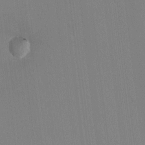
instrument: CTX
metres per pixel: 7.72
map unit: HNhu
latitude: -1.8234
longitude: -6.8569
